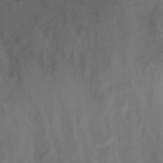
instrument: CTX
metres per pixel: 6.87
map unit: Nhu
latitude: 23.7072
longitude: -62.4034
